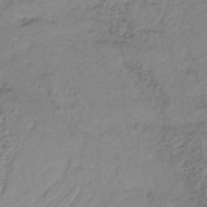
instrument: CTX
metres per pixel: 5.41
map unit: lHb
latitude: -36.8219
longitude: 58.4440
